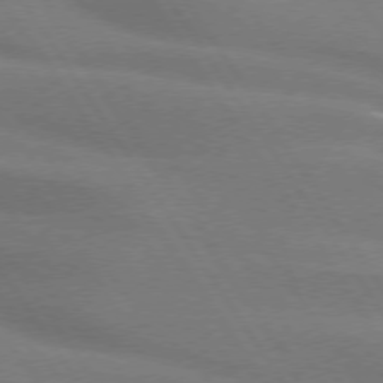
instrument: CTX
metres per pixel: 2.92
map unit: lApd
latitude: 74.3278
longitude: -62.7813
